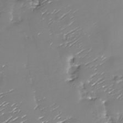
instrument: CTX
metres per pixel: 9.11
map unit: Nhu
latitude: -29.4077
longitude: -77.7638
